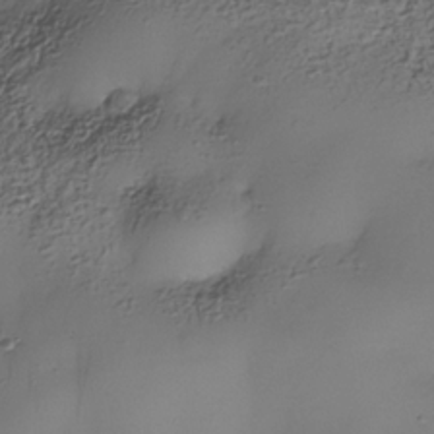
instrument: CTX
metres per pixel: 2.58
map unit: Nhe
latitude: -34.9353
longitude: -143.9339
